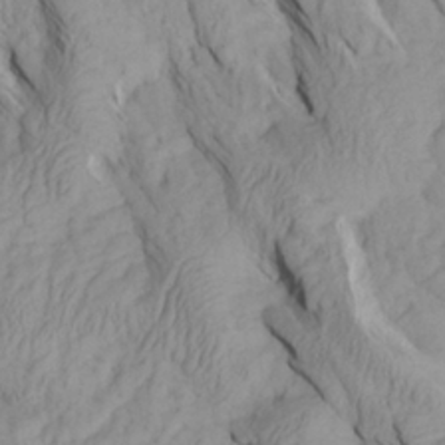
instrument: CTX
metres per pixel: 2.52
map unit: Aa
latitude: 28.0633
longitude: -133.8205
